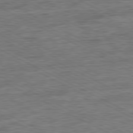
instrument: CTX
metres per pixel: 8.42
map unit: Ap
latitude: -81.0487
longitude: -76.3089
